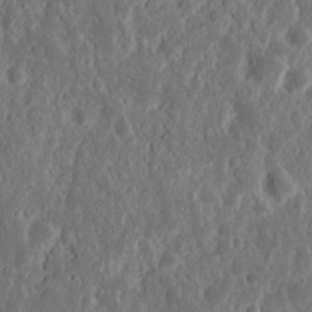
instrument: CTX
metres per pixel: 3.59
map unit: Nhu
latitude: 14.5924
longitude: -73.0459
